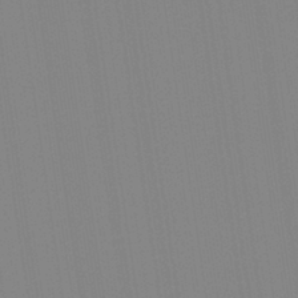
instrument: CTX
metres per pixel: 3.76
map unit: Aa
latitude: 32.8758
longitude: -142.7435
